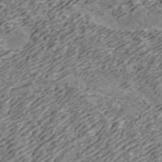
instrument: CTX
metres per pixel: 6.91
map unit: ANa
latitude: 43.5560
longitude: 29.1620
